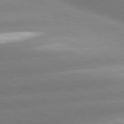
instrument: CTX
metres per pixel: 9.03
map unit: lApd
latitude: 80.5168
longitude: -155.8016
